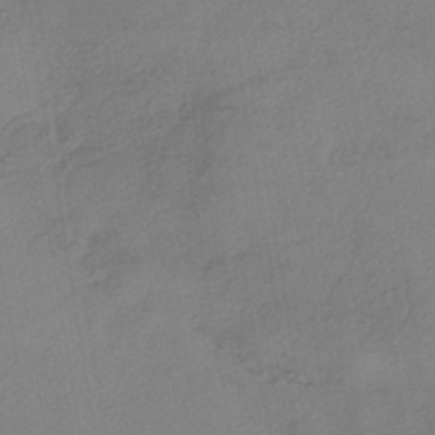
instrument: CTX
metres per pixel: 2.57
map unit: eHh
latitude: -41.3698
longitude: 119.4077
